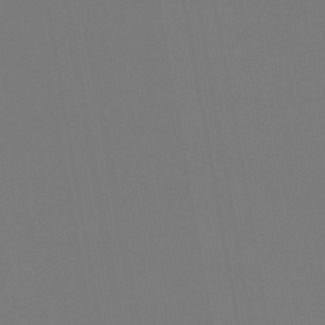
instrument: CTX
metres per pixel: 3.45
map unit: lHb
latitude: -46.7274
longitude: 71.2376
